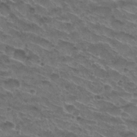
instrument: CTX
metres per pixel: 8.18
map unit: Nhu
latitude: 29.8205
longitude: -49.4048
